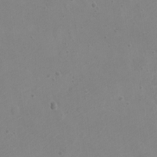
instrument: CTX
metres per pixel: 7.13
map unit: Nve
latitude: -23.7100
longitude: 107.1242
